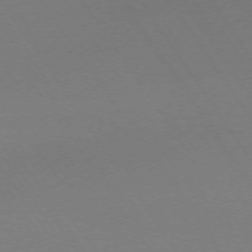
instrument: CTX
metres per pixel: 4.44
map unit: Ap
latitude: -73.9178
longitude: -72.1389
